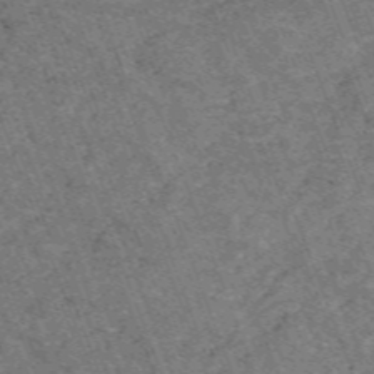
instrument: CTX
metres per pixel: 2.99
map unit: HNb
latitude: -54.4818
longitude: -47.9339
